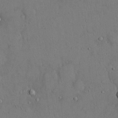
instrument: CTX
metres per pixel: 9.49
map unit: eHh
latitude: 15.8206
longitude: -71.0458
